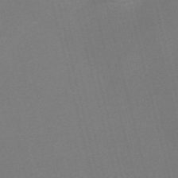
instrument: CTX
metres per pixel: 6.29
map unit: Nve
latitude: -56.7085
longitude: 61.8989
